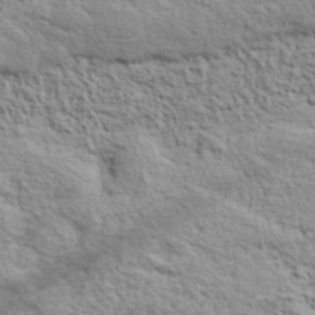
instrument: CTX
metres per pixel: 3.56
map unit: lHvf
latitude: 38.7246
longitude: -88.8380
